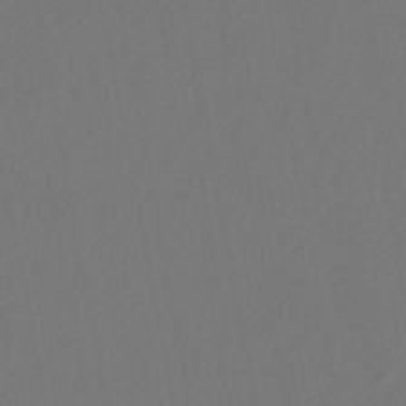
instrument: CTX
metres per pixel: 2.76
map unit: HNhu
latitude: -47.1809
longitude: 103.6344
